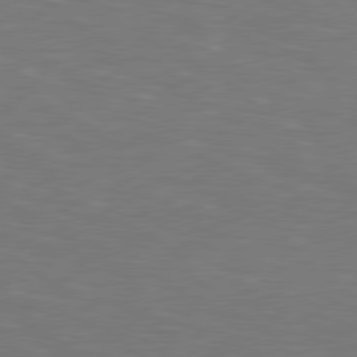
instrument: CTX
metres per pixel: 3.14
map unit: lApd
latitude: 78.9325
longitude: -177.9528
